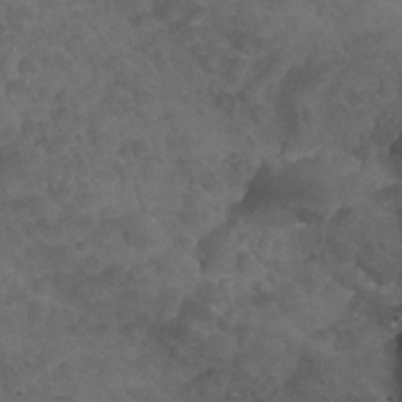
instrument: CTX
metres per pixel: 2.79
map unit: Nhu
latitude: 25.5938
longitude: -53.6127
